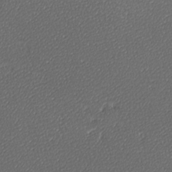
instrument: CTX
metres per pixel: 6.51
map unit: lAa
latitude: -10.5196
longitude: -126.9703
